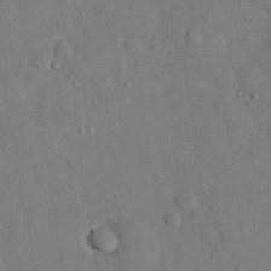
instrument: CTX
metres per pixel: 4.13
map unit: eHh
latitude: 26.5546
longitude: -80.0822
